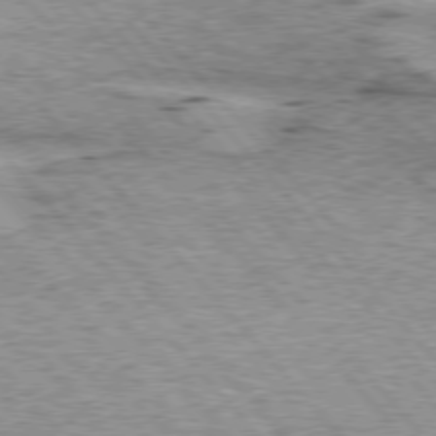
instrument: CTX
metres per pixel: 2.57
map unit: lApd
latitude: 75.6505
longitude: -77.7449
